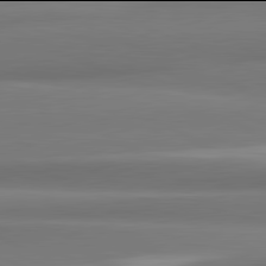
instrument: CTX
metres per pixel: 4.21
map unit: lApd
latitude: 81.9906
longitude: 172.3873
